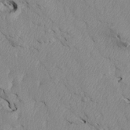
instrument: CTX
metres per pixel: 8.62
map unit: Htu
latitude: 3.8205
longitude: 152.8786
